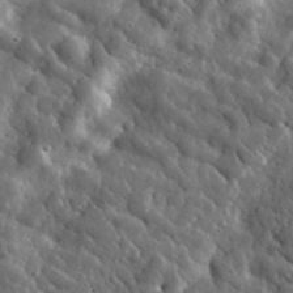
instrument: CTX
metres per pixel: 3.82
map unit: lHvf
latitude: 35.9150
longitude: -87.9717
